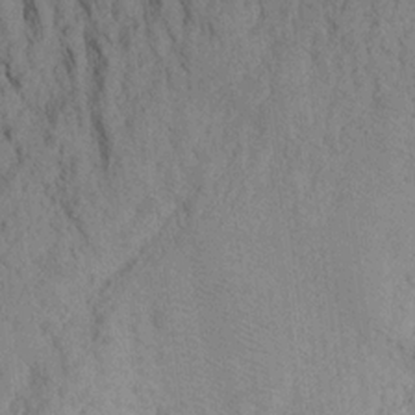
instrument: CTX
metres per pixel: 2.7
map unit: Aa
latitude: 16.8002
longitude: -145.5749
